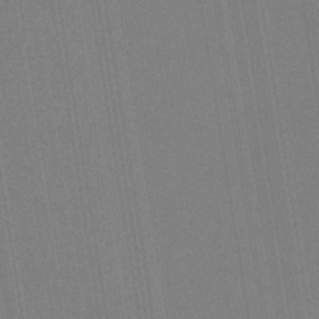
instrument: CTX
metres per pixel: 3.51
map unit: HNb
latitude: -33.7100
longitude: 54.5952
